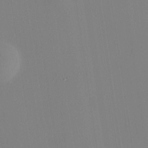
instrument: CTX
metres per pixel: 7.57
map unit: HNhu
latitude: 10.0822
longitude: 10.8408
